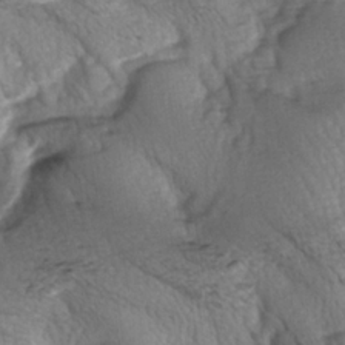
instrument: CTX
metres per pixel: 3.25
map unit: lAa
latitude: -6.2928
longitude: -126.3278
